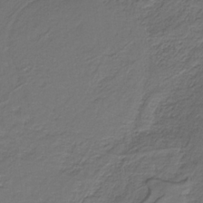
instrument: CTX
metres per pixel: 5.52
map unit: HNb
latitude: -35.7100
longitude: 58.1227
